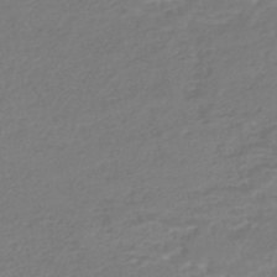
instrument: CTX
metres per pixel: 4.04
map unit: HNhu
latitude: -46.5951
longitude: 98.2739
